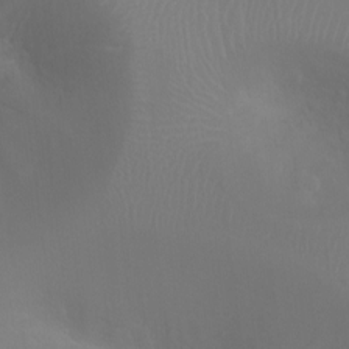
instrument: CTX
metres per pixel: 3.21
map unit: Ht
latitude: -4.1228
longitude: -24.8191
